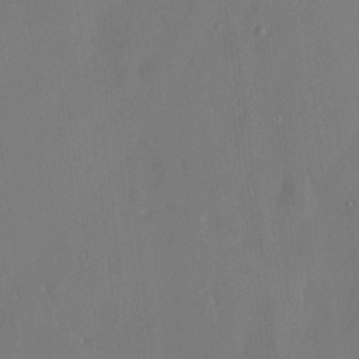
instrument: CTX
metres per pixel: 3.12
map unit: HNhu
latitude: 7.5938
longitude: 3.2942
